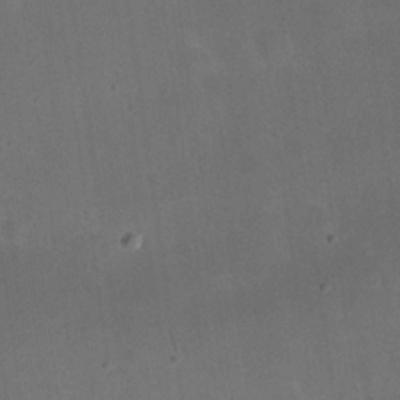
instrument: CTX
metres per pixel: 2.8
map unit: eHh
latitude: 24.8191
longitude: -67.9339
